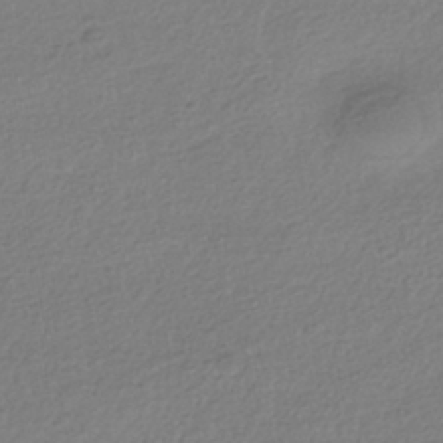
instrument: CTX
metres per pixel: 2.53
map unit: HNhu
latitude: -42.2361
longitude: 97.2565
